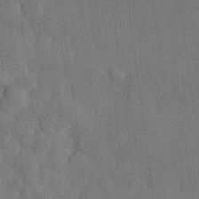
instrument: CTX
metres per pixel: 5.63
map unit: eHh
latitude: 30.5168
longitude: -76.8947
